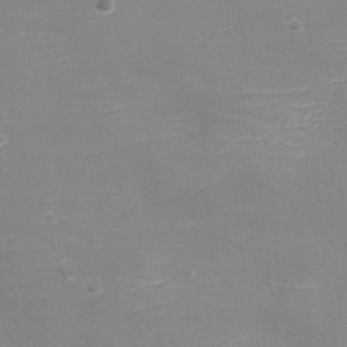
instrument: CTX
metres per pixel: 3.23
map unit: eHh
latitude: -4.1605
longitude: -75.3860
